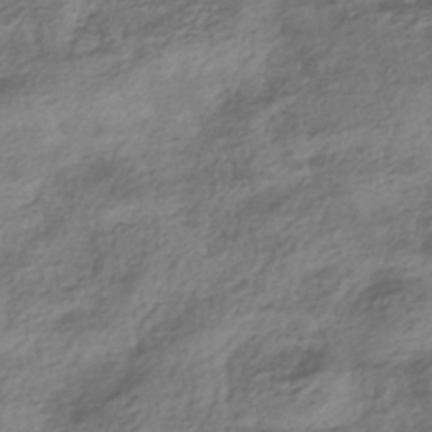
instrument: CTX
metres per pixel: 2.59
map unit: HNhu
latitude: -42.4440
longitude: 100.0472
